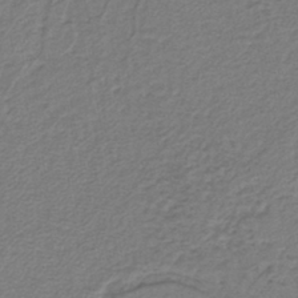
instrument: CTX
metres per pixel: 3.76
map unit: lHb
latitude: -42.3306
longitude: 61.8422
